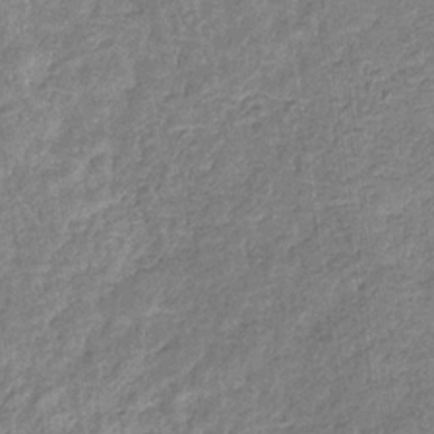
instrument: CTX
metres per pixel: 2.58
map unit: eHb
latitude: -32.5952
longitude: 74.6519
